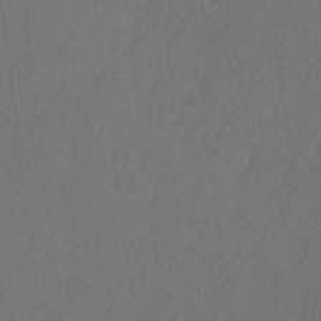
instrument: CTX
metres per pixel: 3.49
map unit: ANa
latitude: 36.3845
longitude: 13.7289
